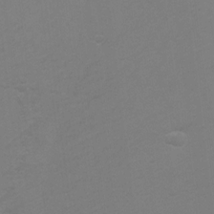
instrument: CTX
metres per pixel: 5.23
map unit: Hto
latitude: 7.0269
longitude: -35.9717
